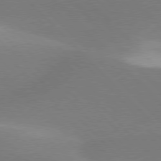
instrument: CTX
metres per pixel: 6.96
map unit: lApd
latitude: 77.5938
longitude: -50.2333
